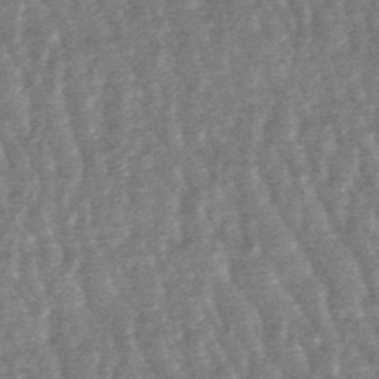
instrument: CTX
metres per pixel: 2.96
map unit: lHb
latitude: -48.0472
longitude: 79.8800
